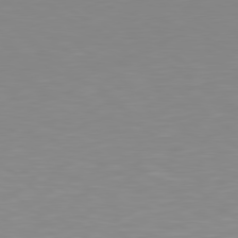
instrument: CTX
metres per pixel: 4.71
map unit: Hpe
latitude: 78.4979
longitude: -172.8569
